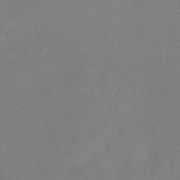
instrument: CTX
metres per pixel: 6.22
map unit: Ht
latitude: -8.4818
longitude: -36.6113
